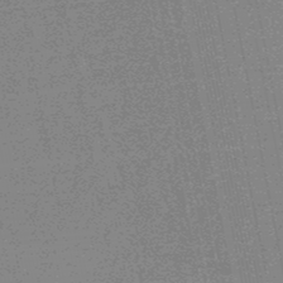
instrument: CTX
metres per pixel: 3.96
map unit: lHb
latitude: -48.1606
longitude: 80.6897
